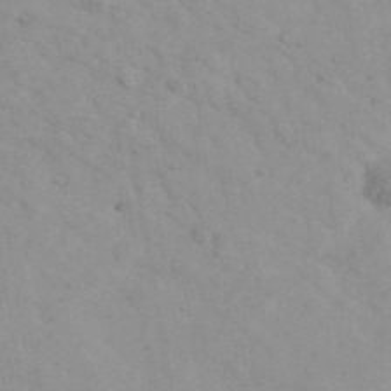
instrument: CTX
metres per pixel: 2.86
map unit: Ave
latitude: 39.7827
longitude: -107.5371
